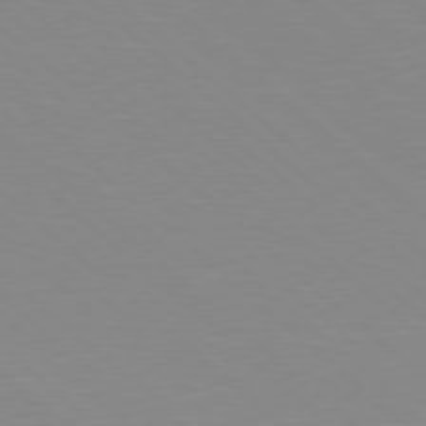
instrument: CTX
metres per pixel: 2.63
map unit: Hpe
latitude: 78.2901
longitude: -176.1578
